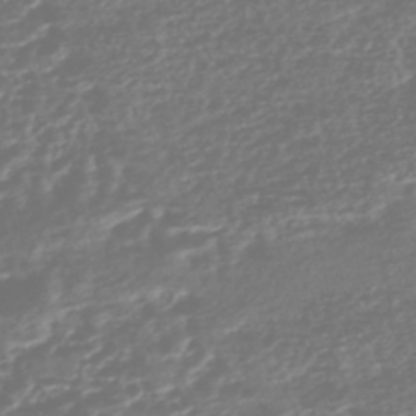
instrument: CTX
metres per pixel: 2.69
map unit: HNhu
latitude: -45.5210
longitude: 107.1431
